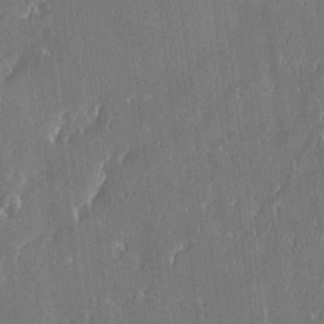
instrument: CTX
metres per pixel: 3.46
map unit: Htu
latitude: -5.7666
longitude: 176.1228
